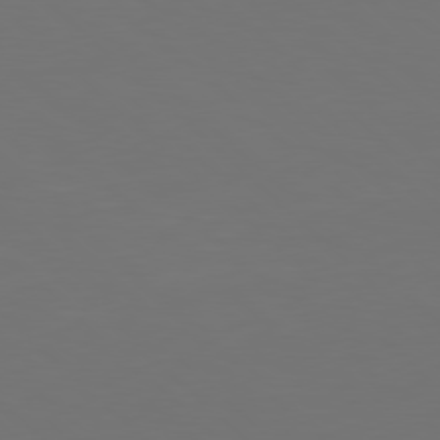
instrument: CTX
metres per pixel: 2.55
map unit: Hpe
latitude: 78.1011
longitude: -175.7639
